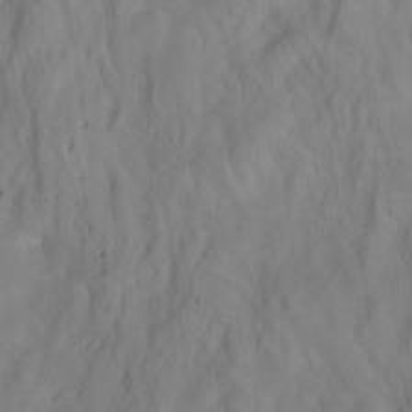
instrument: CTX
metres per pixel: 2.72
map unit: Aa
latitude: -3.9178
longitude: -71.7261
